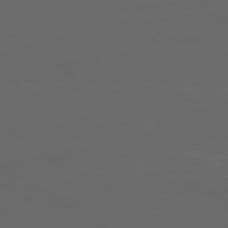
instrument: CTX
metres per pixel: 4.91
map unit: Ap
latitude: -79.2942
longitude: -74.9703
